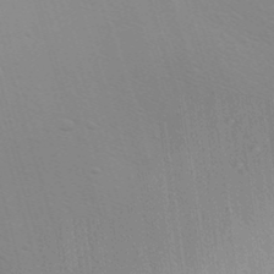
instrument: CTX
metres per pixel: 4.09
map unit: Aa
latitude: 28.0255
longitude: -139.8394
